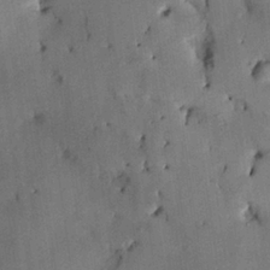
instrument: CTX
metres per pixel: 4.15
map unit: HNhu
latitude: 14.2145
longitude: 11.1431
